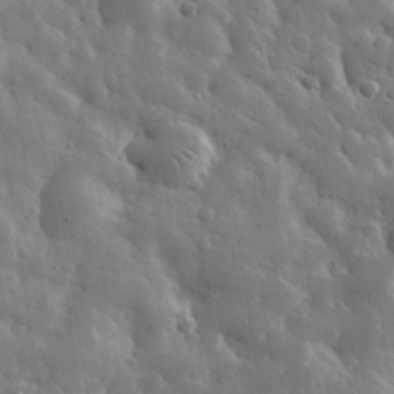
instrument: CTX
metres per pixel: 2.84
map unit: eHh
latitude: 31.9528
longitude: -71.2348
